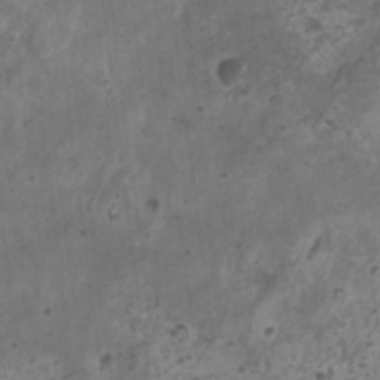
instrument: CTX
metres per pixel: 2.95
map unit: HNhu
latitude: 1.7827
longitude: 3.4832
